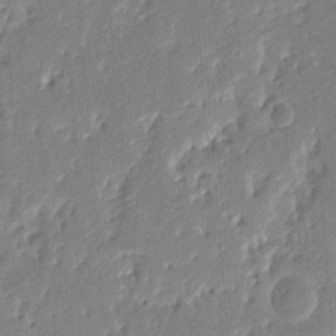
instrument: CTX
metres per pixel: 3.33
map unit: eHh
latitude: 8.5924
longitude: -73.4616
